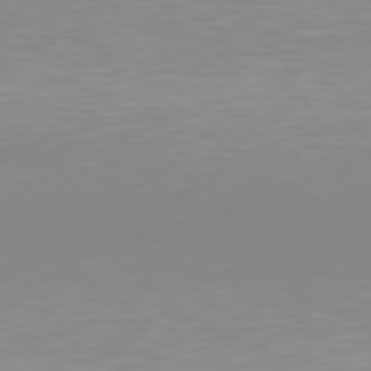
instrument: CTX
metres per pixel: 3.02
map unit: Hpe
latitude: 77.6505
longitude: -173.8583
